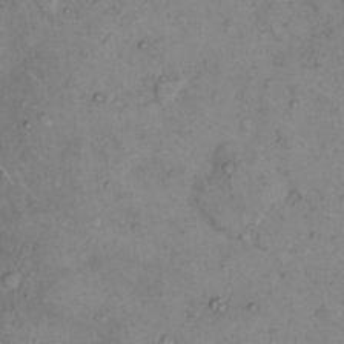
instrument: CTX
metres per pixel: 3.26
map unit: eHh
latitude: 10.1011
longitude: -61.9528
